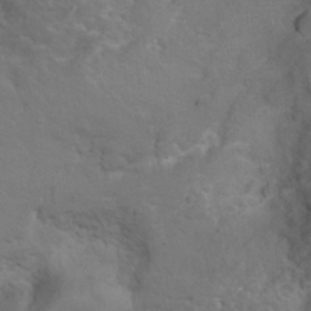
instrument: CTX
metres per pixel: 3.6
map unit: Hto
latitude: 8.8569
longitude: -31.0270
